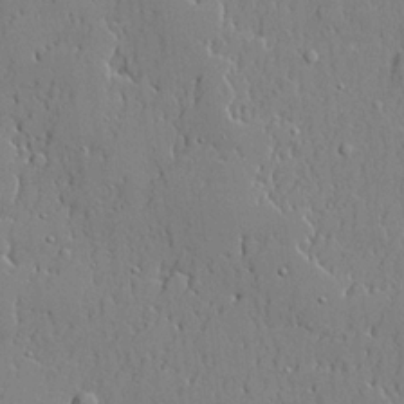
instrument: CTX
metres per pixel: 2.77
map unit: lHvf
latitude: 20.9703
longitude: 143.4832
